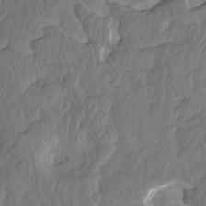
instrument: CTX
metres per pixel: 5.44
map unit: Nhu
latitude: -8.5574
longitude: -79.4427
